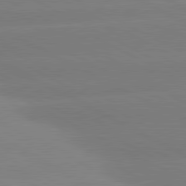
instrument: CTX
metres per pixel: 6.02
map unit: lApd
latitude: 80.8947
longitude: -153.8961
